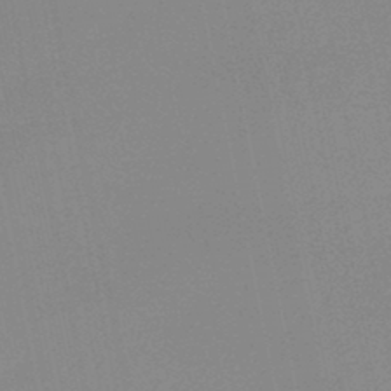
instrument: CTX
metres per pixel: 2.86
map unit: HNb
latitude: -45.1242
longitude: -43.0836
